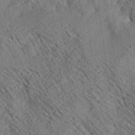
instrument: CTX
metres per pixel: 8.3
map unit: lAa
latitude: 20.1200
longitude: -139.7261
